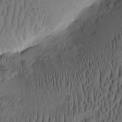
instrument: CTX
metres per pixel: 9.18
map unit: eHh
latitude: -2.4251
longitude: 17.1620
